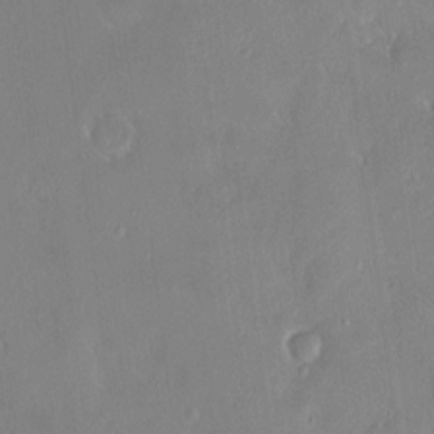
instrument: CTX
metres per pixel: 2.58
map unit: HNhu
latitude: 7.3104
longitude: 4.6707
